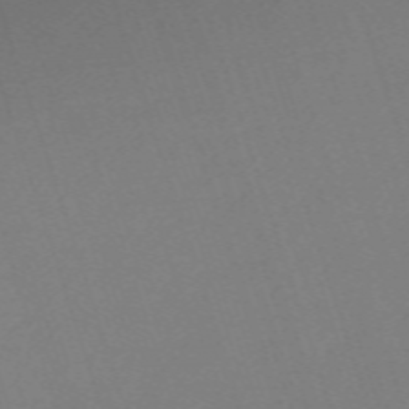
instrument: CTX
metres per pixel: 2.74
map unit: eHh
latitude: -62.8597
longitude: 50.4062
